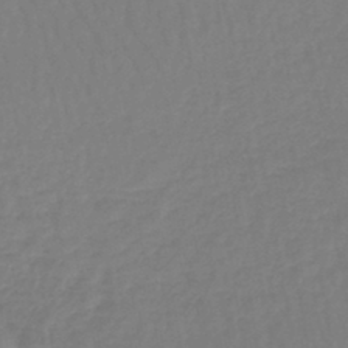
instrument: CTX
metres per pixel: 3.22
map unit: lHb
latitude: -44.5385
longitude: 66.2361
